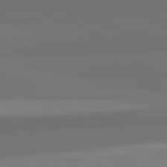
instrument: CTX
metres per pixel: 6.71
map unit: lApd
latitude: 82.7624
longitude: 166.4818
